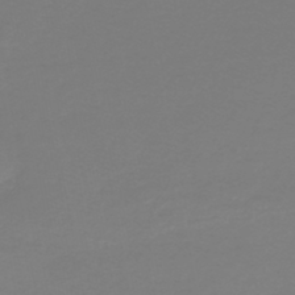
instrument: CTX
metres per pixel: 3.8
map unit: HNb
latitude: -45.8800
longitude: 53.9367
